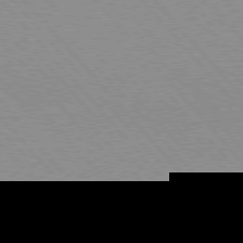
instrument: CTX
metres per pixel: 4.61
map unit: lApd
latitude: 76.1011
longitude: -86.2333
